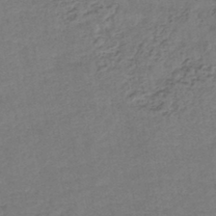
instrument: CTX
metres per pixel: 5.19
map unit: lHb
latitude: -42.9730
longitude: 78.4062
